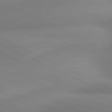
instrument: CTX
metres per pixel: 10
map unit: lApd
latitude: 81.0080
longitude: 131.0108
